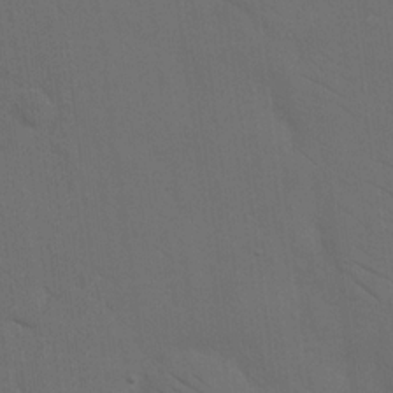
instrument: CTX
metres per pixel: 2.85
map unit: eHh
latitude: 18.9702
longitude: -66.1011
